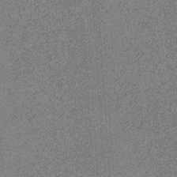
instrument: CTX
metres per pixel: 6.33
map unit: eHb
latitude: -31.5777
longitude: 69.7099
